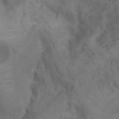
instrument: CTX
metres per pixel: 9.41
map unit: Ht
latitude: 12.8758
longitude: -41.3103
